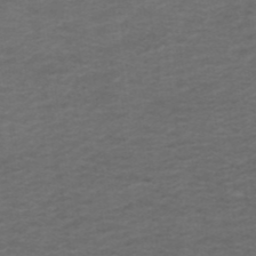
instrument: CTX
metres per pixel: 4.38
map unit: ANa
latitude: 39.6127
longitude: 23.0487
